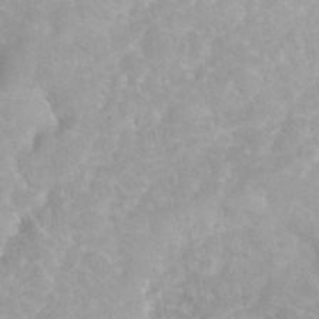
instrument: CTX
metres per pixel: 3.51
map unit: eHh
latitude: 35.4048
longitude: -62.8758
